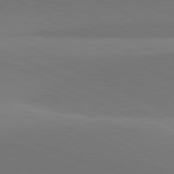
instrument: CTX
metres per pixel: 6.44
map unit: lApd
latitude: 81.4993
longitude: 144.4440
